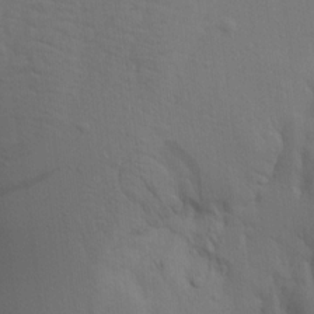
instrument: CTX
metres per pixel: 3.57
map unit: Aa
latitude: 15.9151
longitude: -143.3482
